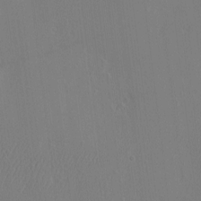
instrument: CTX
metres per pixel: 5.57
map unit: eHh
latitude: -3.2375
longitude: 18.0661
